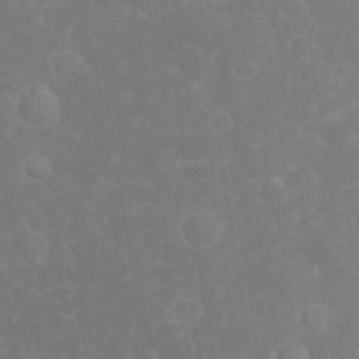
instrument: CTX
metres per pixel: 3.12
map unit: eHh
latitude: 32.2900
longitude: -60.0255
